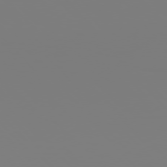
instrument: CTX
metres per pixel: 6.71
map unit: Hpe
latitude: 76.1955
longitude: -136.8002
